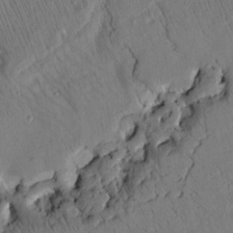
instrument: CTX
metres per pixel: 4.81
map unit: Htu
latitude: 2.9324
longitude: 178.8219
